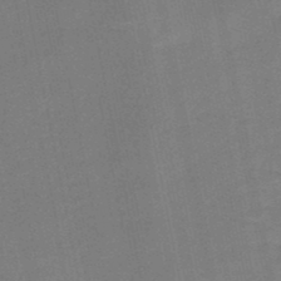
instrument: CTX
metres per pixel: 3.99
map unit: HNb
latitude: -48.7463
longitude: -47.8962
